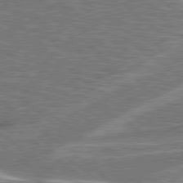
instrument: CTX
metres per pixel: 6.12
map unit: Hpe
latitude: 78.7247
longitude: -158.7246
